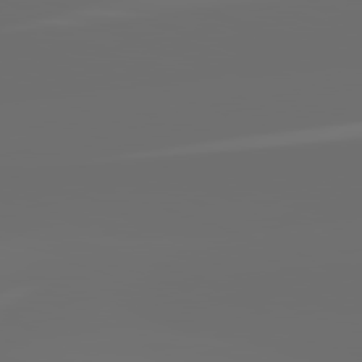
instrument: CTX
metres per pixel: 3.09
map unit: lApd
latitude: 82.2711
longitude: -152.2334
